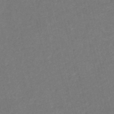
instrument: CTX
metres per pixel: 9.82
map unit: HNb
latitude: -52.6140
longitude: -48.9325
